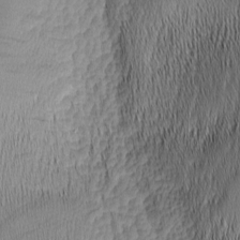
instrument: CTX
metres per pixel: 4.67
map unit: Nhu
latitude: -6.0283
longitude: -150.4790
